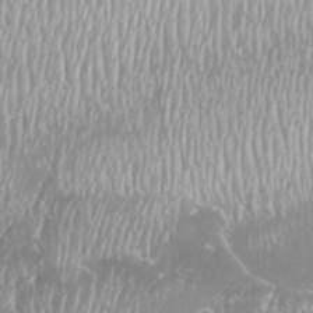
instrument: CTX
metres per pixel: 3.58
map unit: Htu
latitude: -8.8408
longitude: -76.4790
